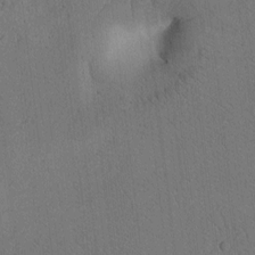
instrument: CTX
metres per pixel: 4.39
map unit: Htu
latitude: -2.7841
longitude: 169.0675
